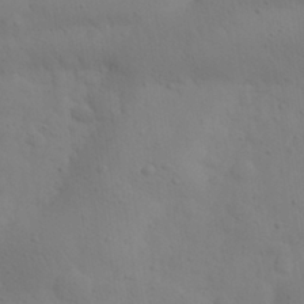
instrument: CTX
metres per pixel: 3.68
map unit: eHh
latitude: 30.7058
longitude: -68.4223
